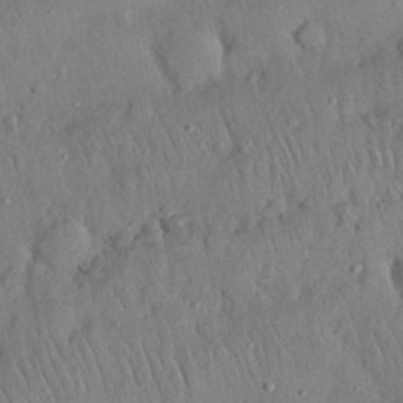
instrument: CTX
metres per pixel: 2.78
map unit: Nhu
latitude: 27.1970
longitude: -69.1403
